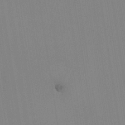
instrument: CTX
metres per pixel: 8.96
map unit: HNhu
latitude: 5.6883
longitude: 4.5762
